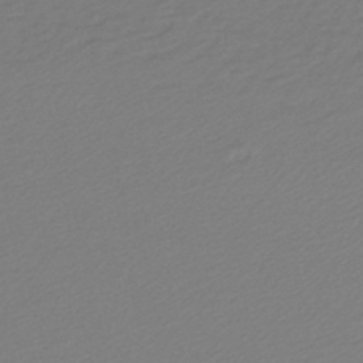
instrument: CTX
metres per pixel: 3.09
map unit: lHb
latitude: -45.8045
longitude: 68.0472
